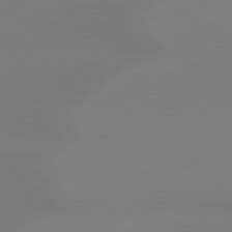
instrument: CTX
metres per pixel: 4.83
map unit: Hpe
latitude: 78.8380
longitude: -131.3104
